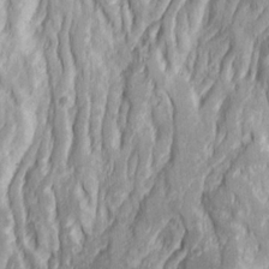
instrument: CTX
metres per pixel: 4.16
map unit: Ave
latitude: 23.0458
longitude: -133.4049
